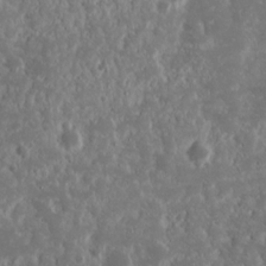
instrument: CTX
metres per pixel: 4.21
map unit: Nhu
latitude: 14.8947
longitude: -73.1215
